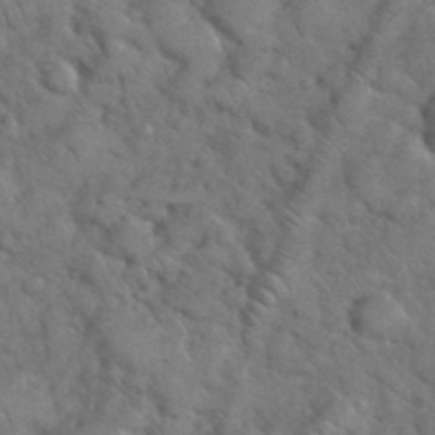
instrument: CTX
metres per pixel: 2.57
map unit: eHh
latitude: 37.5371
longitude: -64.1578
